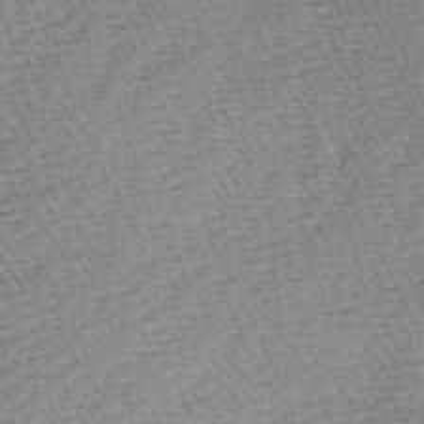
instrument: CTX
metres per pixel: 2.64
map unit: Ave
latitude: 0.6679
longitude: -115.2159
